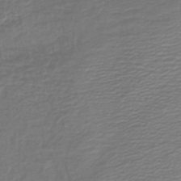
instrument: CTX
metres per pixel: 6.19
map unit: lHb
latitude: -43.2942
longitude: 69.8044
